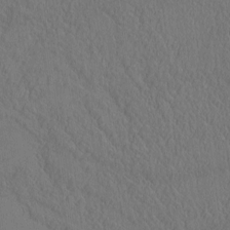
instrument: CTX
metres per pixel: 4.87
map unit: eHh
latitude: -3.4832
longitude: 15.5777
